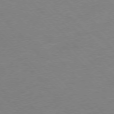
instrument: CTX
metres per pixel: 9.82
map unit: Ap
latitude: -77.1998
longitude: -88.1200
